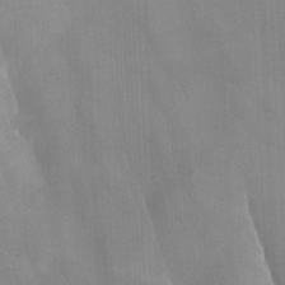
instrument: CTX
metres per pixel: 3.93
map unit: Ave
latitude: 0.2144
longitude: -112.7057
